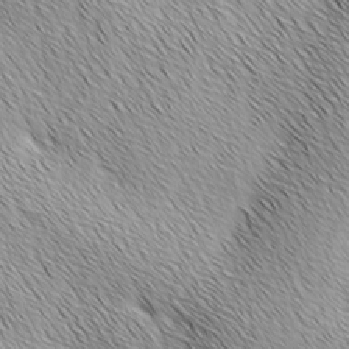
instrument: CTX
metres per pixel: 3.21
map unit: Ave
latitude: 1.9717
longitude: -114.3845
